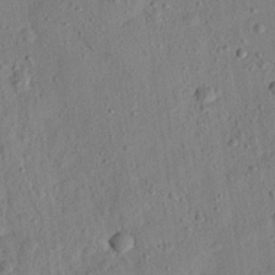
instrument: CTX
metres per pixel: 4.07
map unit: eHh
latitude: 24.7246
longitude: -80.8947
